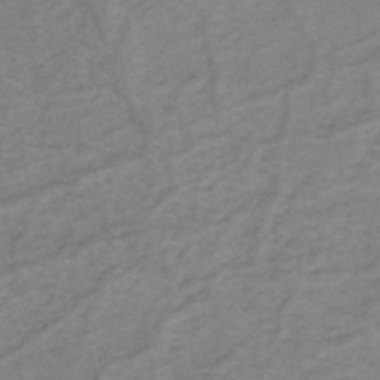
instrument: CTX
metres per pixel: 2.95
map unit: eHh
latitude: -44.7652
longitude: -30.0822
